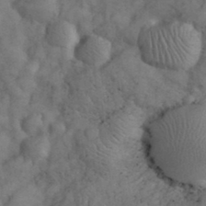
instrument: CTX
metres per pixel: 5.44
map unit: eHh
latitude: 31.6883
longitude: -66.7246
